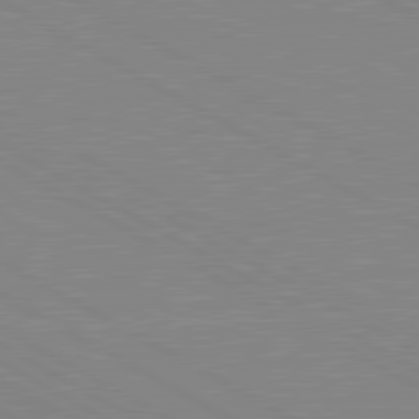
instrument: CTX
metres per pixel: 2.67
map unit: lApd
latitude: 80.6490
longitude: 151.6533
